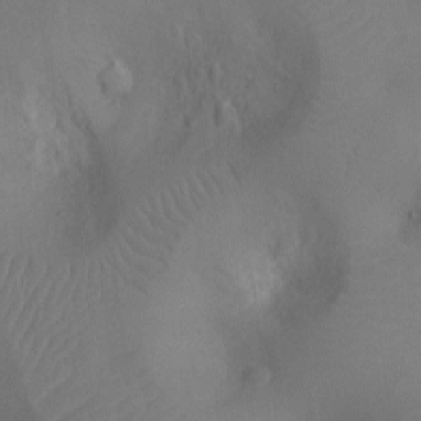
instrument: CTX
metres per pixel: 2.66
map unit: Nhu
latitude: -11.4266
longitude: -21.7072
